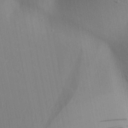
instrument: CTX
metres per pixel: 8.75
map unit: Aa
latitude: 30.2523
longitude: -140.4790
